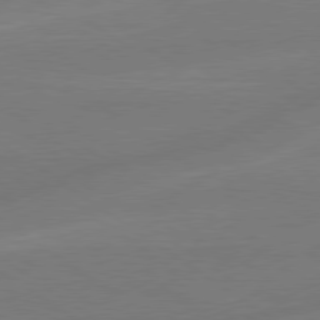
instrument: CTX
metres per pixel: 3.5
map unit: lApd
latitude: 79.1026
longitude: -142.9325
